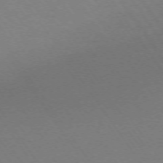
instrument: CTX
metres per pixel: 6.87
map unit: Ap
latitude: -73.9556
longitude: -70.5168
